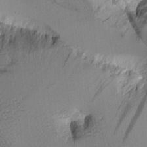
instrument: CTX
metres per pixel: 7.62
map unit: Aa
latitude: 11.2159
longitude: -127.1970
